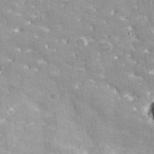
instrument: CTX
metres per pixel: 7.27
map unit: lHvf
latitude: 35.1214
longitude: -92.1200
